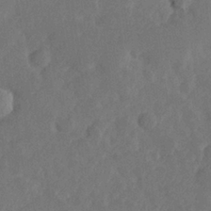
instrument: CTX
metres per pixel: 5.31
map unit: Hve
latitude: 25.5938
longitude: 145.0109
